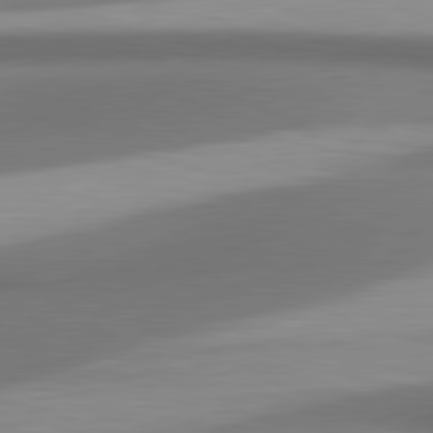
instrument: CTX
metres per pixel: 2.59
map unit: lApd
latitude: 81.4048
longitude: 171.1998
